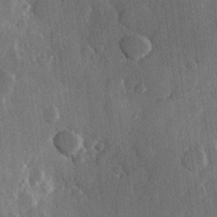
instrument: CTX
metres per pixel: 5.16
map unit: Hve
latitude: 23.1025
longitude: 147.8989
